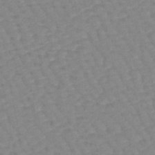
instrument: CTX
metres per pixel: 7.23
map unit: lHb
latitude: -44.2740
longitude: 80.5952
